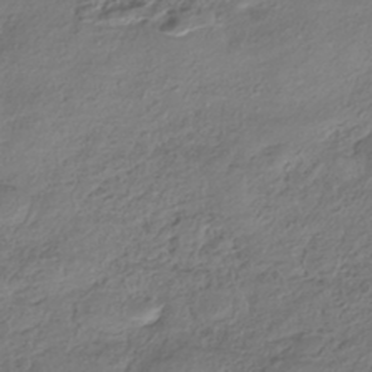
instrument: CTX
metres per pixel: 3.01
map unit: eHh
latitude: -41.6722
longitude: 122.6519
